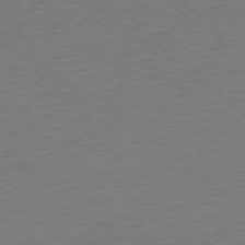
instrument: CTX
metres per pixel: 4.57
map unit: Ap
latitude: -79.1053
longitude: -68.7246
